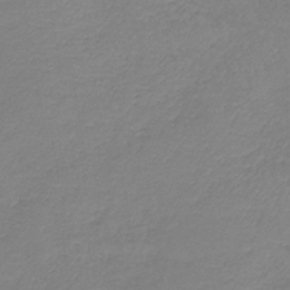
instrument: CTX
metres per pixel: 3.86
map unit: lHb
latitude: -41.3321
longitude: 74.3873
